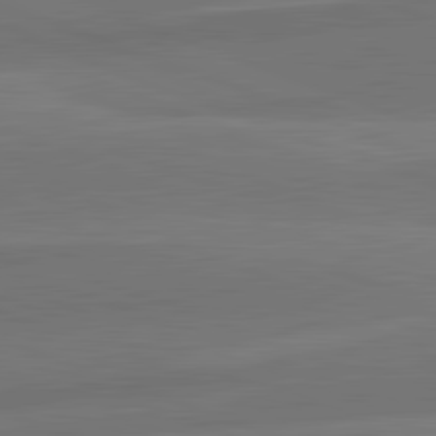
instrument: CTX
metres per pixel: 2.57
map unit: lApd
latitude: 82.3467
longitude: 136.7085
